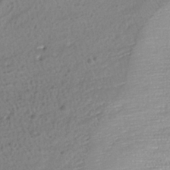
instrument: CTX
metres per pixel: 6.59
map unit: ANa
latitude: -37.8044
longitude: 94.4818
